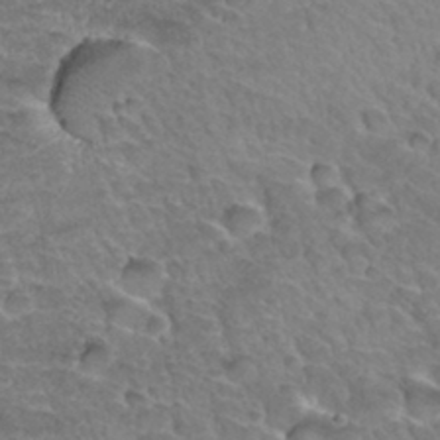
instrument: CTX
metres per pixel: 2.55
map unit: Hto
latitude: 34.3845
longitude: -46.4979
